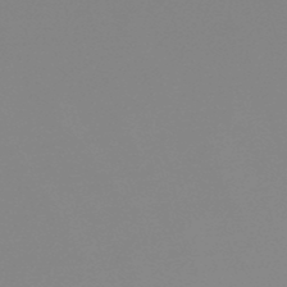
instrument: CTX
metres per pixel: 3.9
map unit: lHb
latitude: -49.0487
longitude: 68.2361
